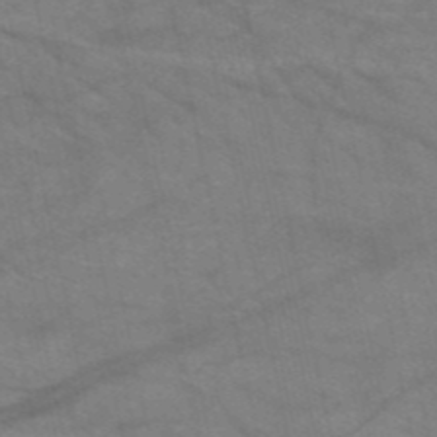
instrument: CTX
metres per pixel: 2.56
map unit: HNb
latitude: -52.7841
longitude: -43.8961
